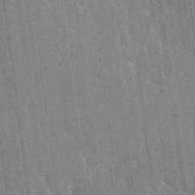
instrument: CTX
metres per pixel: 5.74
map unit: Ave
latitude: 20.1011
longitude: -137.3482
